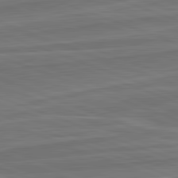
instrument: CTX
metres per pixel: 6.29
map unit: lApd
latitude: 82.3845
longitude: 140.5952
